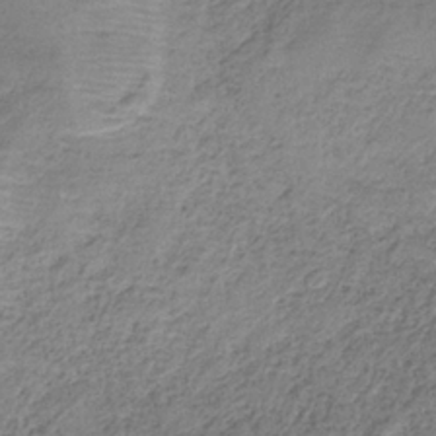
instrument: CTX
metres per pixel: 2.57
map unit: HNb
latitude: -34.1417
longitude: 56.8219
